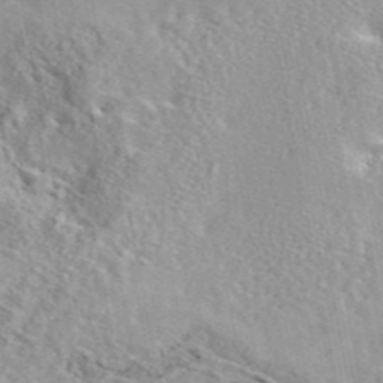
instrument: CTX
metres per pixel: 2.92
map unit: eAb
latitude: 44.6679
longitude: 114.0472
